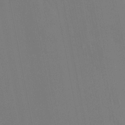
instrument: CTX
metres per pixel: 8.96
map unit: HNhu
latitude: 6.2711
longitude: 4.4440
